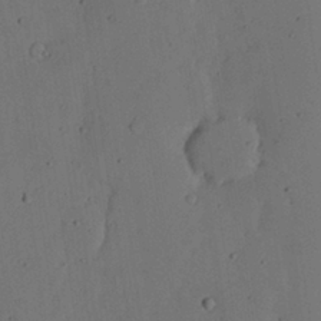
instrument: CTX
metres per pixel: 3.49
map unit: lHvf
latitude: 19.3292
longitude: -112.4601
